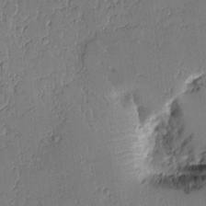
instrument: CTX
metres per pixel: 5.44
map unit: Aa
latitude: 11.1403
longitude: -128.8002
